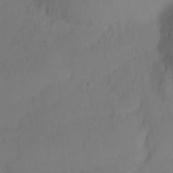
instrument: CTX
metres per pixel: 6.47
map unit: Nhu
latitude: -17.2376
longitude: -47.6505
